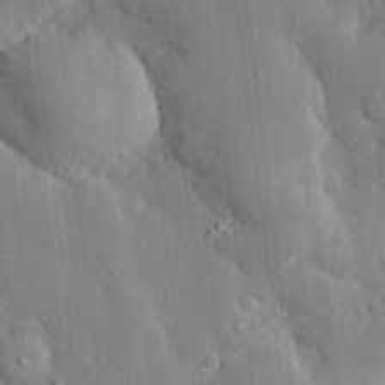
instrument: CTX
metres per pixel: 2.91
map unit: eHh
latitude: 29.4615
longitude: -80.4223
